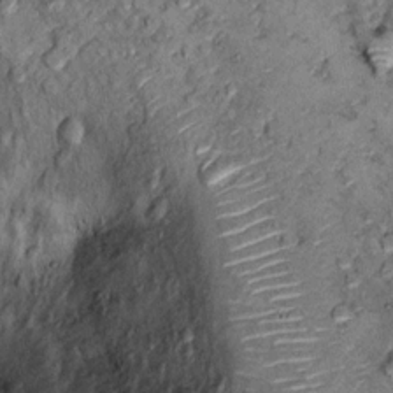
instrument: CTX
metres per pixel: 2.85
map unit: Ht
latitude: 12.0255
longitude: -32.0822
